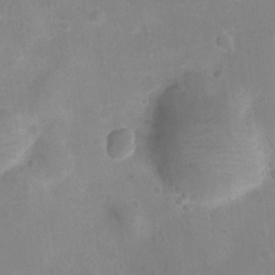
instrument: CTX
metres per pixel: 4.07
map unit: Ht
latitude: -7.4454
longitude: -21.4805
